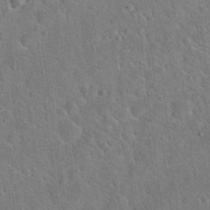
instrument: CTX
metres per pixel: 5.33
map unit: Hto
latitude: 19.3670
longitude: -50.7057
